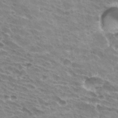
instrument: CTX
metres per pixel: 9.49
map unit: Hto
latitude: 33.1970
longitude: -42.1767
